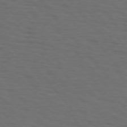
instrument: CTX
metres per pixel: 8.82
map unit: Hpe
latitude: 75.7450
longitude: -131.7450
